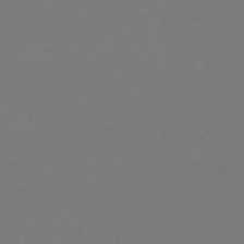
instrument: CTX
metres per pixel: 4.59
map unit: lHb
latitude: -50.2928
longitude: 80.1606
